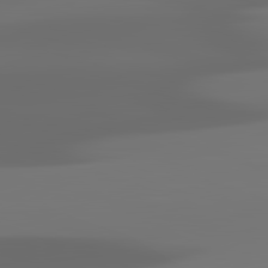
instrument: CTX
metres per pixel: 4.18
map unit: lApd
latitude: 82.2333
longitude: -146.7436
